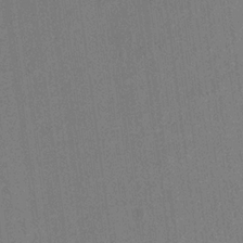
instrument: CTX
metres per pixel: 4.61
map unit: Aa
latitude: 20.9703
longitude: -140.7813
